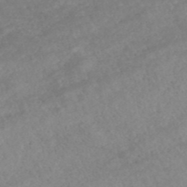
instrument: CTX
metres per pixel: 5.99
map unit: ANa
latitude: 42.4790
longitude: 27.3320
